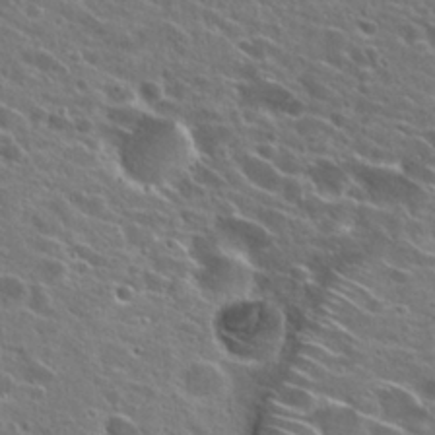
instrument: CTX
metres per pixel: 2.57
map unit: Hto
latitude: 25.3859
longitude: -43.4238
